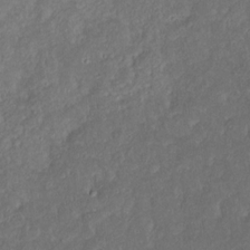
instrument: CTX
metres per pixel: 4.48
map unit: eHh
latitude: 17.4804
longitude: -73.7450
